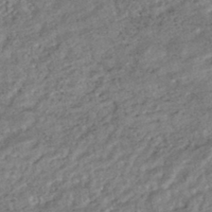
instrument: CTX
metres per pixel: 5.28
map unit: HNhu
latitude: -44.7085
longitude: 103.8422
